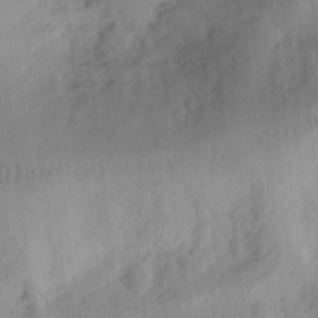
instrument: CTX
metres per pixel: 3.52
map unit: Ht
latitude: 9.4049
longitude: -74.8191
